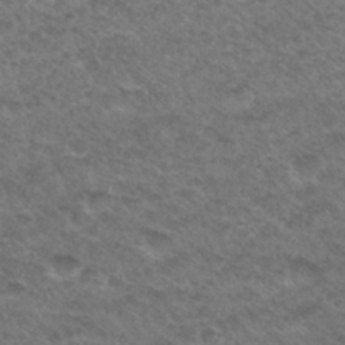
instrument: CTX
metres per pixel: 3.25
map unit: Hto
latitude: 32.4034
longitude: -49.1781
